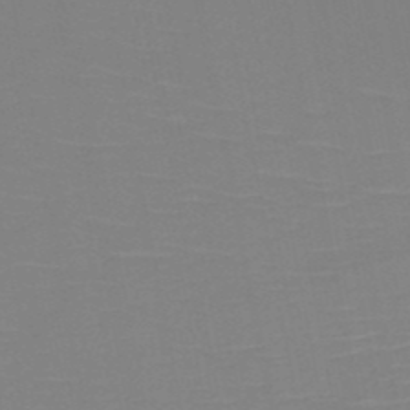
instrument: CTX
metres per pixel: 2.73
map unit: HNb
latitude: -50.8408
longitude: -45.9528
